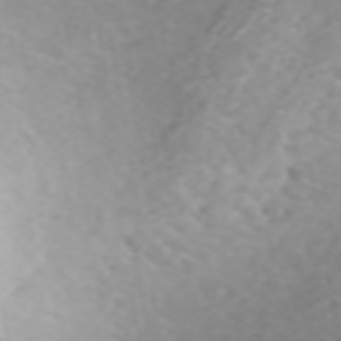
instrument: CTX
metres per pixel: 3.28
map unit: ANa
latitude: 45.0269
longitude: 22.1417
